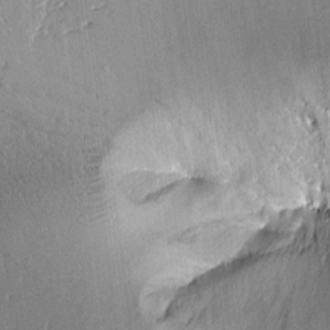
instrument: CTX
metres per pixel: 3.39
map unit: Aa
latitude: 11.8772
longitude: -127.9906
